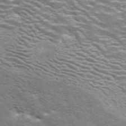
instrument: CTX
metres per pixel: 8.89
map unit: ANa
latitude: 42.8947
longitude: 14.2551
